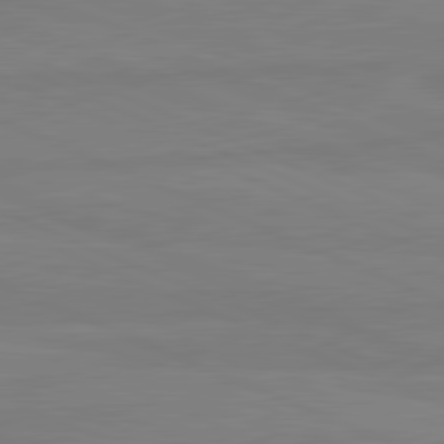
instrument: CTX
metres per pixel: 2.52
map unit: lApd
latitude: 81.5560
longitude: -179.2726
